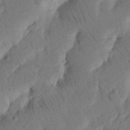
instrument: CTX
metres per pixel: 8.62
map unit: Nhu
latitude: 16.3089
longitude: -75.4804
